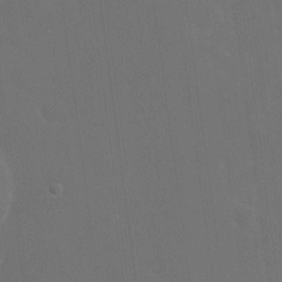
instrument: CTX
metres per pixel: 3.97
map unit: eHh
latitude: 19.1781
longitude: -66.4601
